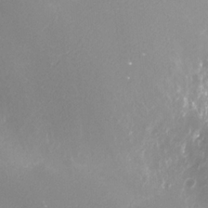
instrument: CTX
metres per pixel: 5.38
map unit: Nhe
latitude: -35.7478
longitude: -91.7450
